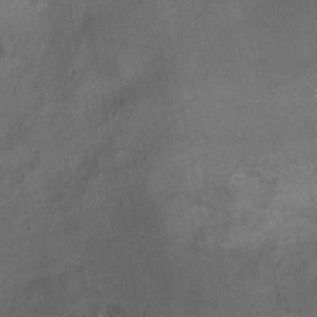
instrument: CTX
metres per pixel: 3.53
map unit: Ht
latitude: 2.5734
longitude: -19.7638
